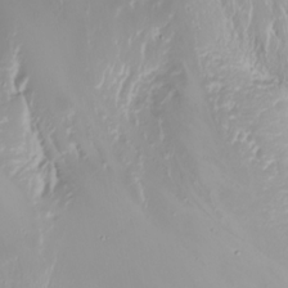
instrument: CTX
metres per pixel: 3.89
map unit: Nhu
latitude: -4.5384
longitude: -87.5560
